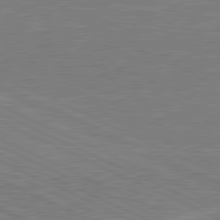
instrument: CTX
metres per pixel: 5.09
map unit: lApd
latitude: 80.9514
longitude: -170.5924
